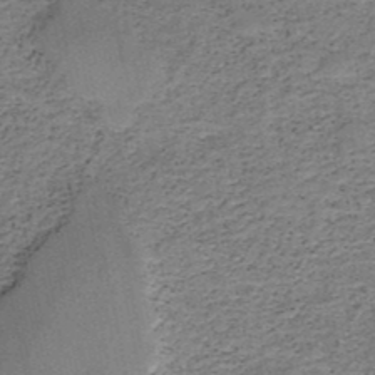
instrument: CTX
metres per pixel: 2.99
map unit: HNb
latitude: -48.5952
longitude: -39.9150
